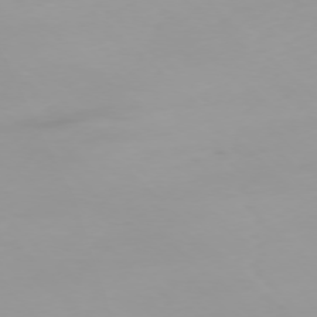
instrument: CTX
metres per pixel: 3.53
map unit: Ap
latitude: -77.3888
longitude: -81.8772
